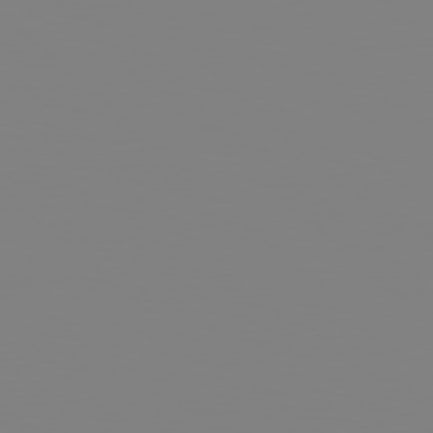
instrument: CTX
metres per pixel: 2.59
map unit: Hpe
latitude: 78.3656
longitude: 178.6329
